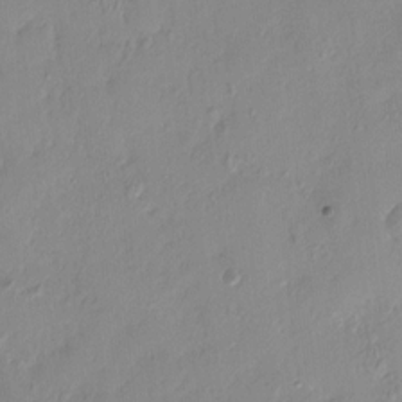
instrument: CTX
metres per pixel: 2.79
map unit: HNhu
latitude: 6.5168
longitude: -2.5545
